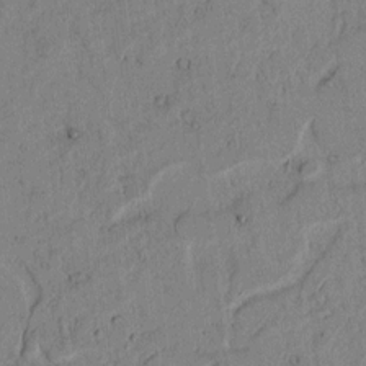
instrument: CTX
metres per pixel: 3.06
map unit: lAvf
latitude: 4.5924
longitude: 165.3510
